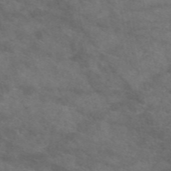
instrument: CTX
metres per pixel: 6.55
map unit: eAb
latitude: 49.7072
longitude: 111.4076
